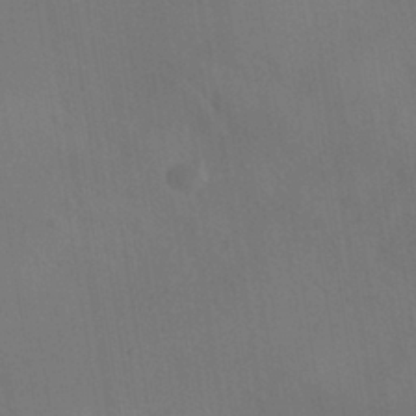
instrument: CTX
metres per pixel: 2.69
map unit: HNhu
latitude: -39.8611
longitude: 95.8233
